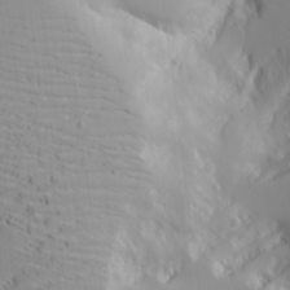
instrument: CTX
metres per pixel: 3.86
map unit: Aa
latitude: 19.0458
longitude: -125.1970
